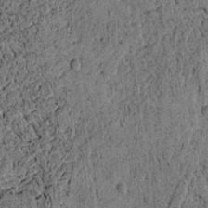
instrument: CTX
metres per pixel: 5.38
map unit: lAvf
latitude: 4.0633
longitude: 158.1227
